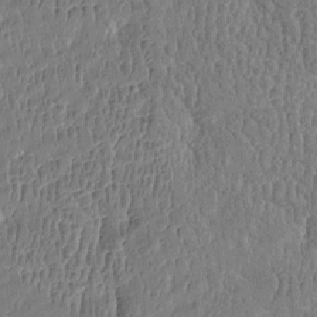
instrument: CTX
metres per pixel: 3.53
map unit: Htu
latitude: -4.3873
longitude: 175.8422
